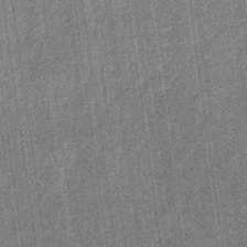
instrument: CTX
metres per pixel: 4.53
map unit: eHb
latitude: -30.2361
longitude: 70.6708
